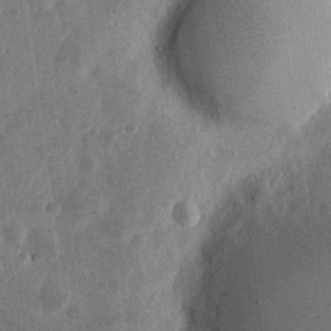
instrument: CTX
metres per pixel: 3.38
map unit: eHh
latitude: 4.8947
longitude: -71.8016
